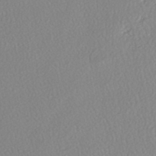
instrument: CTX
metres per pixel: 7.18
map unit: HNhu
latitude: -47.4265
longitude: 103.6911
